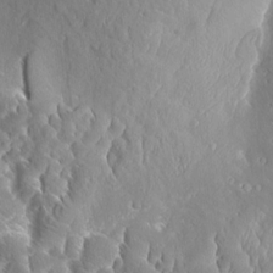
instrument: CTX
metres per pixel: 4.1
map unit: Aa
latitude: 9.0836
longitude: -134.5734
